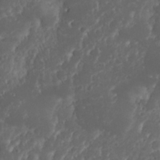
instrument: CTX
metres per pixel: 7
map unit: Nhu
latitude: 23.6127
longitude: -59.5371
